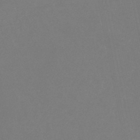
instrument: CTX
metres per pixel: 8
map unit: lHb
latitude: -45.6911
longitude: 67.0864
